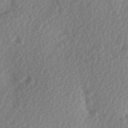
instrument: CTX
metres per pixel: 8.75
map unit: Hve
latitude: 1.8016
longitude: -123.9906
